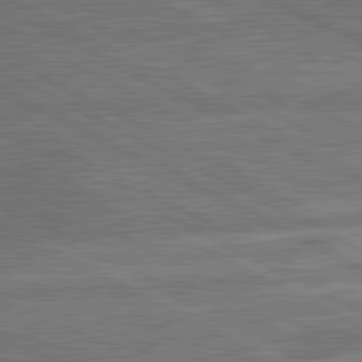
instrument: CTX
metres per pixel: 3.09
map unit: lApd
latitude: 81.1970
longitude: 142.1416
